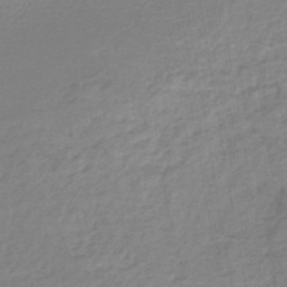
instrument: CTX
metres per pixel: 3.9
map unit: lHb
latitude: -45.3510
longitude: 71.4455
